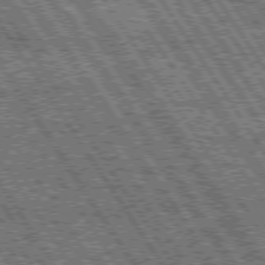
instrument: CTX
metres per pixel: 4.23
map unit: Hpe
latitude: 74.6113
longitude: -153.2915
